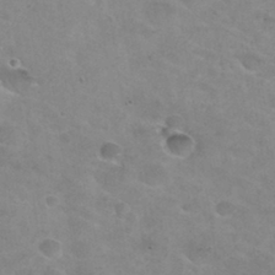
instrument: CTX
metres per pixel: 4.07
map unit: Hto
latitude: 30.0444
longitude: -46.6491
